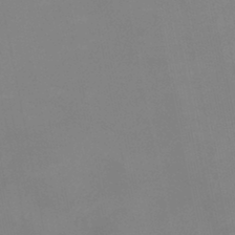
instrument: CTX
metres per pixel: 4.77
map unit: eHb
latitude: -37.5966
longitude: 74.8597
